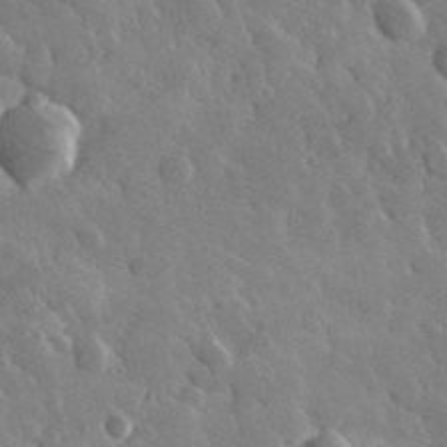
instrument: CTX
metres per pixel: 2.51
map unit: lHvf
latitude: 34.2711
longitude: -87.6505
